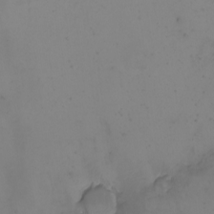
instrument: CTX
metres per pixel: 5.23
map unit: eHh
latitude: -5.7477
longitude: -87.1781
